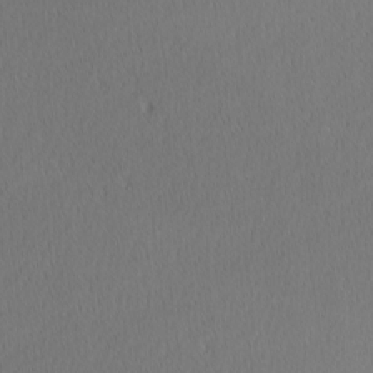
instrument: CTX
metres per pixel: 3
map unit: Nhu
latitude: 0.6301
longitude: -79.1592
